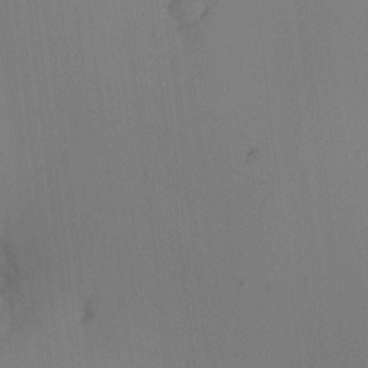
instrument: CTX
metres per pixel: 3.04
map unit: eHh
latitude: -0.5574
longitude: 17.4077
